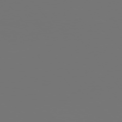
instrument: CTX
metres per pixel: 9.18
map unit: Hpe
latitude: 76.1389
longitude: -135.3292
